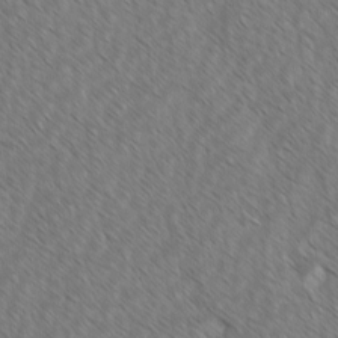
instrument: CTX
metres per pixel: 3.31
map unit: lAvf
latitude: -2.5573
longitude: -114.0822
